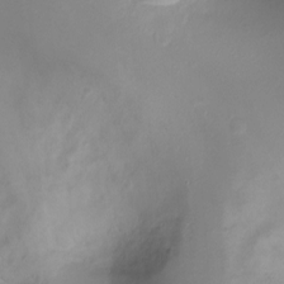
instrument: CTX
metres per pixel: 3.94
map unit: Ht
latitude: -2.5384
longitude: -18.4412
